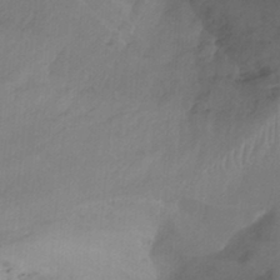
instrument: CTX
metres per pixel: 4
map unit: Ht
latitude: -14.9731
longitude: -54.0822
